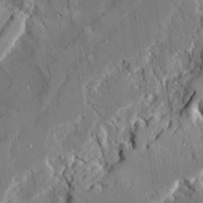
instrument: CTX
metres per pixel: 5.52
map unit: Ave
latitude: 22.1956
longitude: -129.5560
